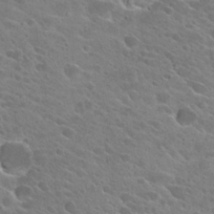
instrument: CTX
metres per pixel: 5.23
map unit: Hto
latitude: 26.0444
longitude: -41.4426
